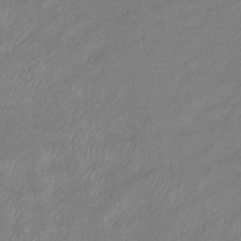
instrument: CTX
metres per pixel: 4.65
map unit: eHb
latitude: -37.4832
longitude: 75.8801
